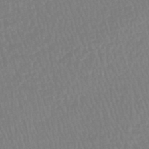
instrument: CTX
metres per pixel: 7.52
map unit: HNhu
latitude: -48.2362
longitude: 101.6532
